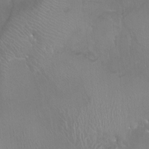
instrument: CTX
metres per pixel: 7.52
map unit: Nhu
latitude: -8.0661
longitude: -74.6113
